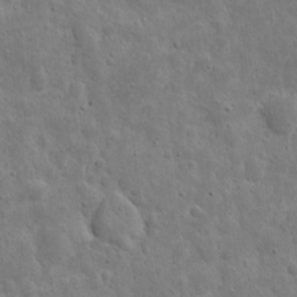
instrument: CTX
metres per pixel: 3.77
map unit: eHh
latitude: 10.2901
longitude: -73.1781
